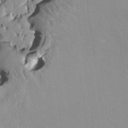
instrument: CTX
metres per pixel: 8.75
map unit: HNhu
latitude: 6.6490
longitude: -2.3278
